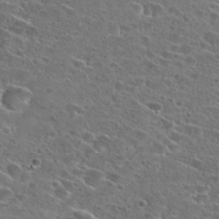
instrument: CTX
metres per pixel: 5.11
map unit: Hto
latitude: 26.3845
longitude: -46.4412
